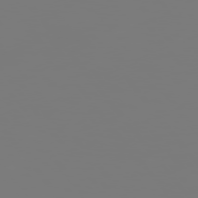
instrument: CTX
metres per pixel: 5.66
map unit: Hpe
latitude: 75.5371
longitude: -142.2334
